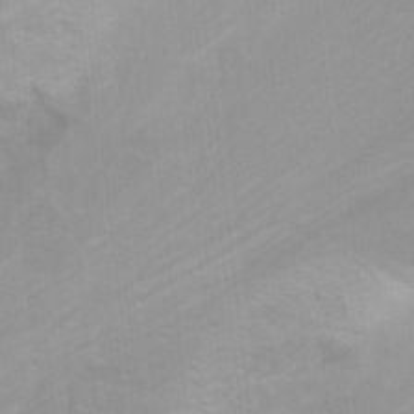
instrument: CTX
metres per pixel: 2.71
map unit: Nhu
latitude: -7.9745
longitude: -42.2145
